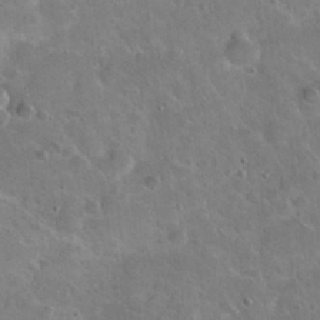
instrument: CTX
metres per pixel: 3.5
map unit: Hto
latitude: 19.9906
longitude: -49.8961
